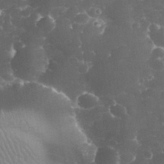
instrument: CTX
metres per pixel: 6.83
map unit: eHh
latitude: 33.2348
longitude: -63.5560
